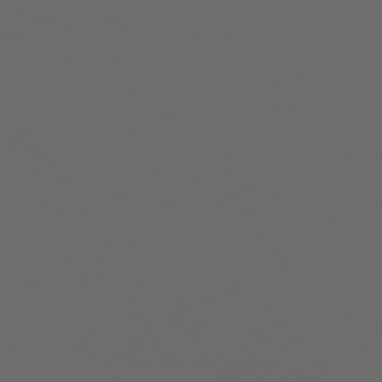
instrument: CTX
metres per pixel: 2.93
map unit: Ap
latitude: -76.3873
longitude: -74.7057
